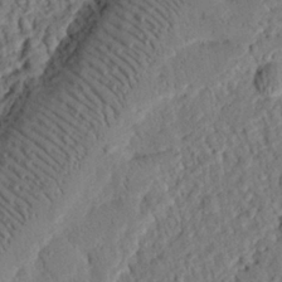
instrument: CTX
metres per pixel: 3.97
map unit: eHh
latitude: 25.6127
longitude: -80.9325
